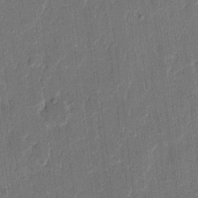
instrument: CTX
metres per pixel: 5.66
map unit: eHh
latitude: 10.0822
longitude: -68.4223
